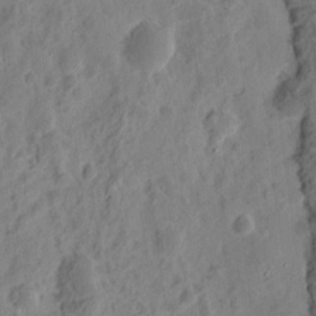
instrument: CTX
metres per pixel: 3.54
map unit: eHh
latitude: 9.6883
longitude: -74.3656
